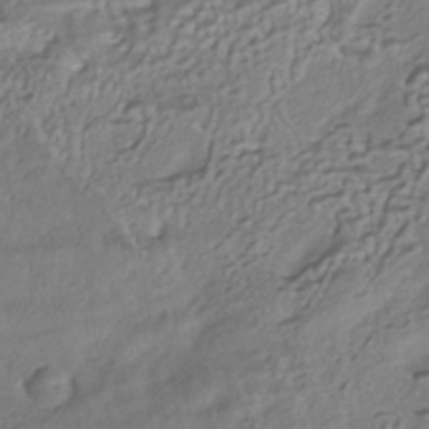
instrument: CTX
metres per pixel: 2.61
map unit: HNhu
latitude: -40.3873
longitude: 107.8045
